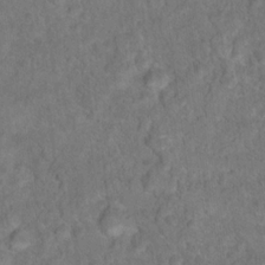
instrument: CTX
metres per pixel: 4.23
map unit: Hto
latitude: 17.5371
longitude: -40.5167
